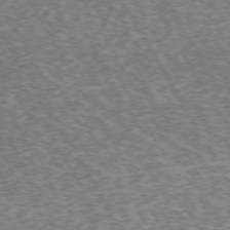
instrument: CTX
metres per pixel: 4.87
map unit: Hpe
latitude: -72.2361
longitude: 12.6141
